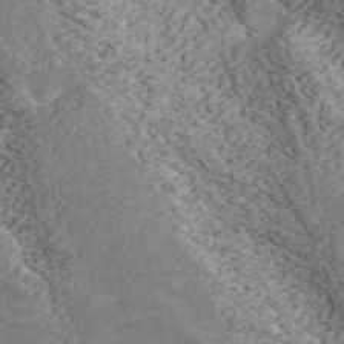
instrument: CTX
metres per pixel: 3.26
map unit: ANa
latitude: 44.9136
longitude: 45.1053
